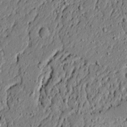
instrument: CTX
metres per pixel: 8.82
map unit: lAvf
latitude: 5.7639
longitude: 167.4454
